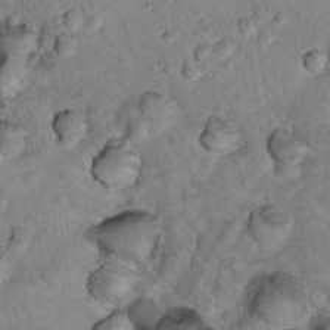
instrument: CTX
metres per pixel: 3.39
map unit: Nhu
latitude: 17.8961
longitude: -29.7260
